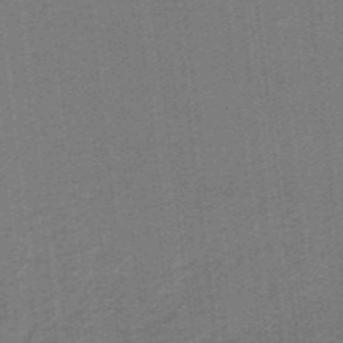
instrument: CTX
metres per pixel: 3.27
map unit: lHb
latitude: -39.6722
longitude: 54.3495
